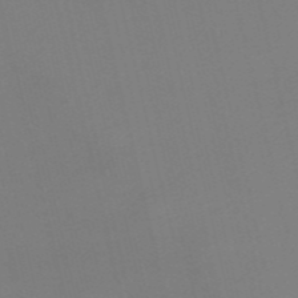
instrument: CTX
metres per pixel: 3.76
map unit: HNb
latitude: -55.3888
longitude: -38.7813
